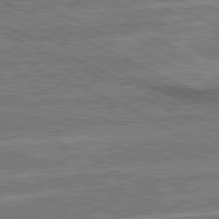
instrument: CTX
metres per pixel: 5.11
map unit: lApd
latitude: 80.8380
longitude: 140.4440
